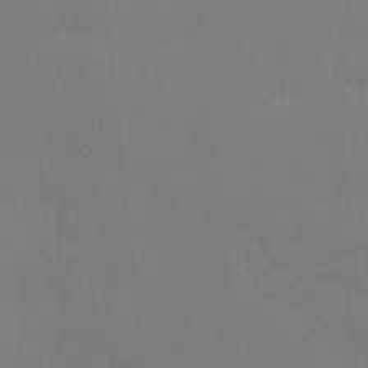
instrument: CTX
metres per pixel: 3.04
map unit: Ave
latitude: 2.3467
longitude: -112.7246
